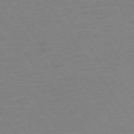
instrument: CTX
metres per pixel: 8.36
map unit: Ap
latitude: -74.0094
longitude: -85.2537
